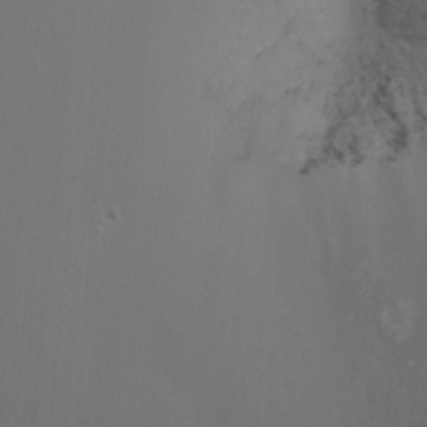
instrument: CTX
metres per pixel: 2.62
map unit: Nhu
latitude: -4.7652
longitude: -75.3671
